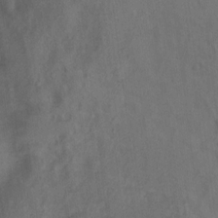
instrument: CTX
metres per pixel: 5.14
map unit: Ht
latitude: 12.3845
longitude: -41.0269
